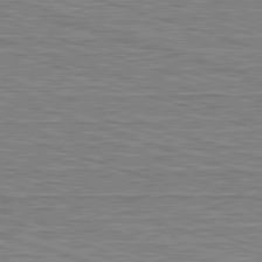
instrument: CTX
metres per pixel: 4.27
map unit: Hpe
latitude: -82.8597
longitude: 9.4076
